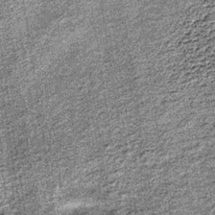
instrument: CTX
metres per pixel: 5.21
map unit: lHb
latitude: -36.5573
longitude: 64.7274
